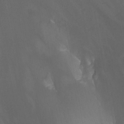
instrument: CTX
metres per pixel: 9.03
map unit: Nhu
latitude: -13.0675
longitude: -64.5924
